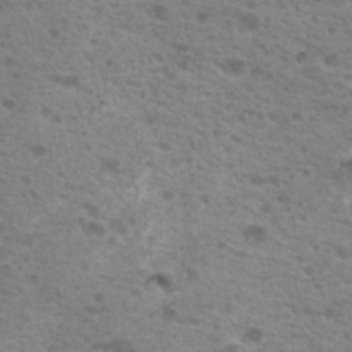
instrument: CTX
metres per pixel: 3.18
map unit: Nhu
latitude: 18.9513
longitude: -31.1781
